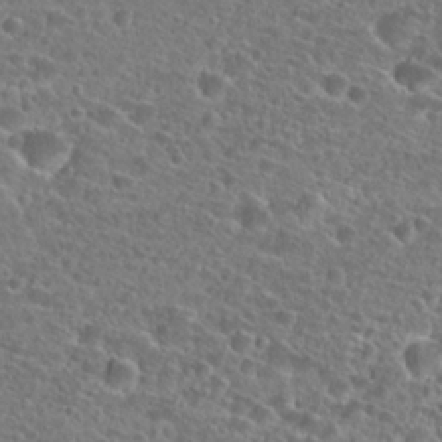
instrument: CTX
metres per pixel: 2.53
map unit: Hto
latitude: 25.1214
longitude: -45.9339
